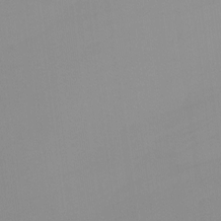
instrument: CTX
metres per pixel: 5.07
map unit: Ht
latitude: -8.9353
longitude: -37.4805
